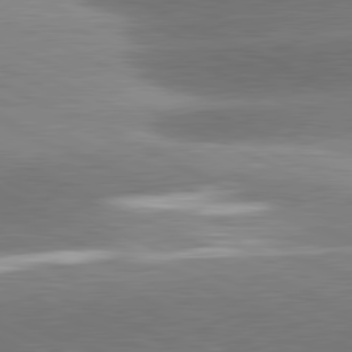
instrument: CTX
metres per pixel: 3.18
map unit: lApd
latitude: 81.3671
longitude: -159.2159
